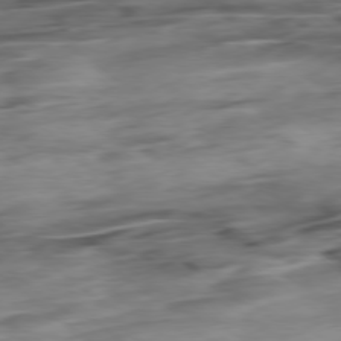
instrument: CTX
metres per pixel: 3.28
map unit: Hpe
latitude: -78.8597
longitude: -17.8772
